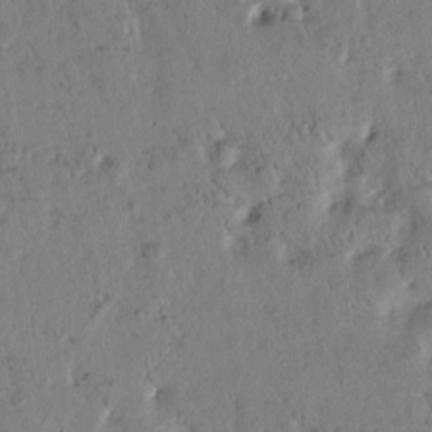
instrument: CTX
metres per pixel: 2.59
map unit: Htu
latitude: -1.2754
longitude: 175.9556
